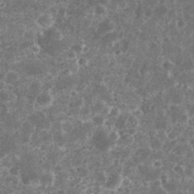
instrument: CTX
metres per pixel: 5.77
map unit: eHh
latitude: 33.1781
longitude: -62.4601
